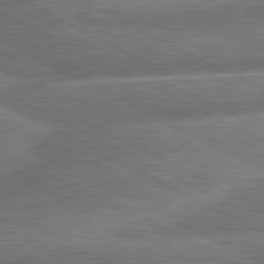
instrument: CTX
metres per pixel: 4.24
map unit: lApd
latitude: 81.1970
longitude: -166.4412
